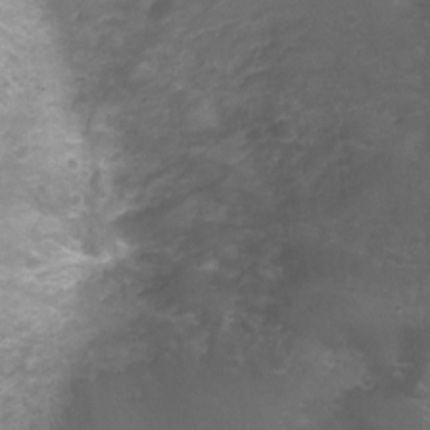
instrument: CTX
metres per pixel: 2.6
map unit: Nhu
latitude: 4.8758
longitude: -17.6694
